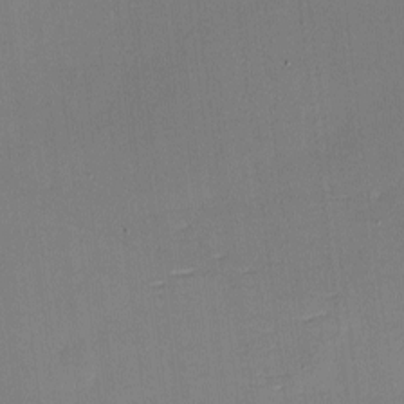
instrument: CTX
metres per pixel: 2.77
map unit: eHh
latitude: -3.0675
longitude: -79.9339
